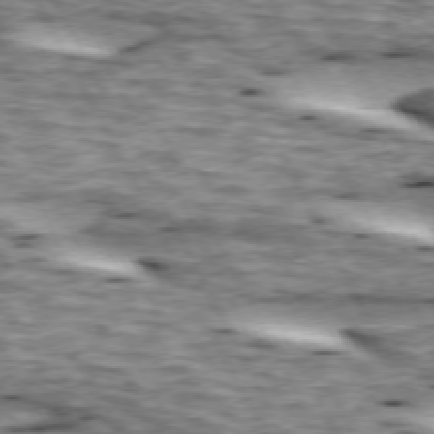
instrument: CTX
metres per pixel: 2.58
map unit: lApd
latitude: 73.5938
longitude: -55.1592
